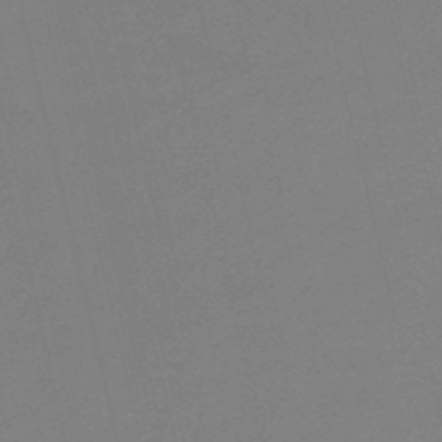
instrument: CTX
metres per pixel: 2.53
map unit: HNb
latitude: -49.9178
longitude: -42.1767
